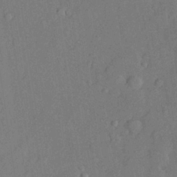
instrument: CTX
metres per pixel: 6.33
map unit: lHvf
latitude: 21.7828
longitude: 144.3117
